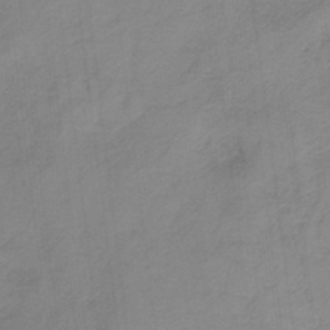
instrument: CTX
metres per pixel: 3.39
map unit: HNb
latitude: -33.8989
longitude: 57.0486
